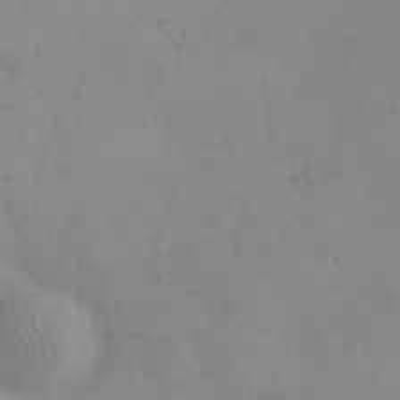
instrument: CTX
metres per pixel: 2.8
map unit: eHh
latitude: 24.5356
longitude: -64.0822
